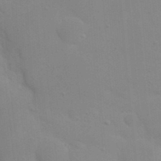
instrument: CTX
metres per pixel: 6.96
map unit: eHh
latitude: 20.5735
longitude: -64.4979
